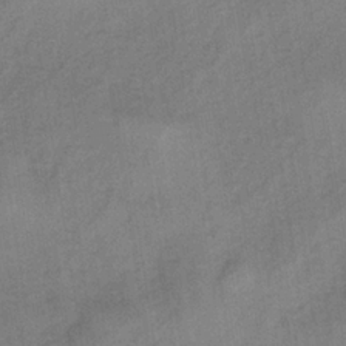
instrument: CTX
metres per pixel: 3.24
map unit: lHb
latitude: -34.0472
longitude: 65.7289
